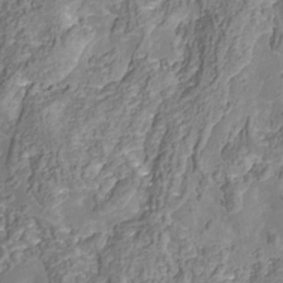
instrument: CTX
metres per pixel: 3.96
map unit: Nhu
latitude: -39.1242
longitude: -85.3482
